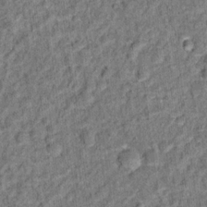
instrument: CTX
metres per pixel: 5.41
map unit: Hto
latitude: 14.5357
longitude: -34.6679
